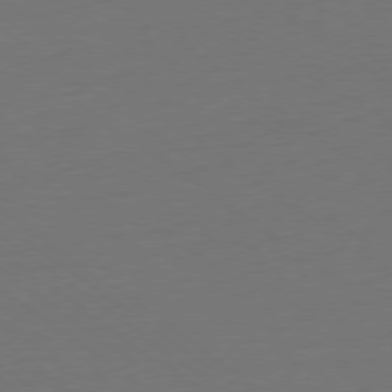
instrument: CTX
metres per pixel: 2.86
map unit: Ap
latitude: -79.0297
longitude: -55.6694
